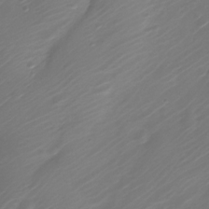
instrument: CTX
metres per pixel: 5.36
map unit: Nve
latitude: -20.8597
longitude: 106.9353
